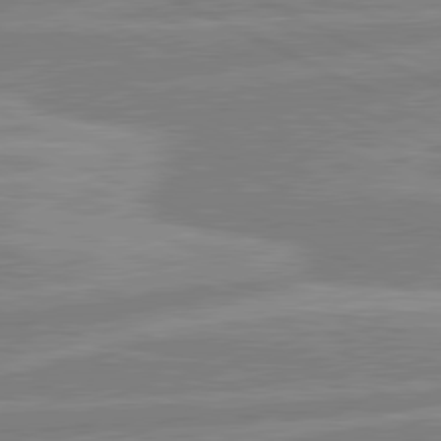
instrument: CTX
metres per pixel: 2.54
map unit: lApd
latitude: 80.8380
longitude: -169.8206
